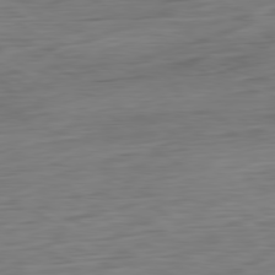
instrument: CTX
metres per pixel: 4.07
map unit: Ap
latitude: -80.6141
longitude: -68.2523
